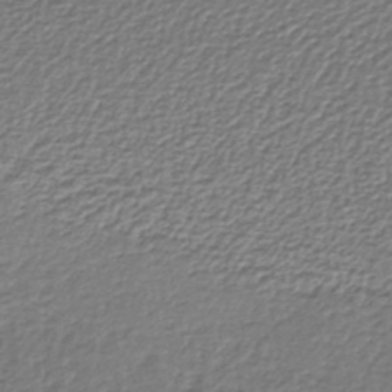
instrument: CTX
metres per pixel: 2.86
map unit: lHb
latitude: -36.7085
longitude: 58.6140
